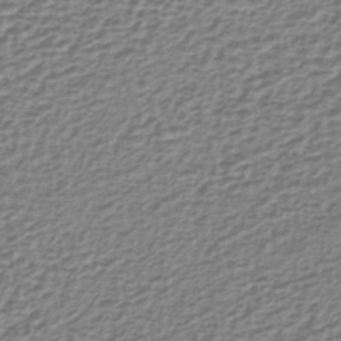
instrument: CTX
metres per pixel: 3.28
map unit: lHb
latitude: -37.6344
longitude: 60.5196
